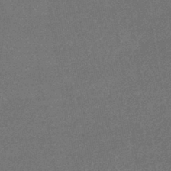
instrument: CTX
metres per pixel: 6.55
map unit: lHb
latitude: -41.8422
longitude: 66.7085
